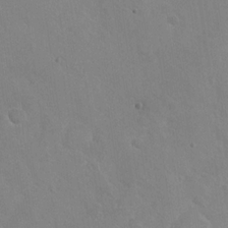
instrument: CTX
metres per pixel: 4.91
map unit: Nhu
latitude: -29.7856
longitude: -62.0255
